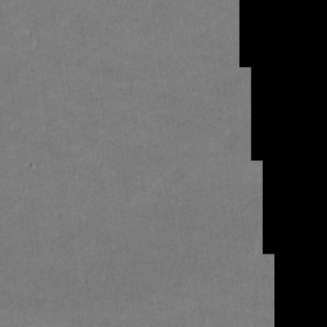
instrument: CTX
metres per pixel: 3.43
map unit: lHvf
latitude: -11.4077
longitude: -102.8191
